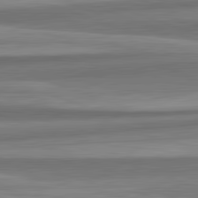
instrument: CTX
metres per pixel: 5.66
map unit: lApd
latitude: 82.6679
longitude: 179.6722
